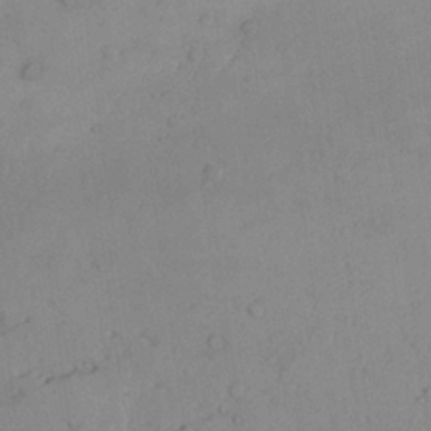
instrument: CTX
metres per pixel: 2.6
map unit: Aa
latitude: 24.1766
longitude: -132.8191
